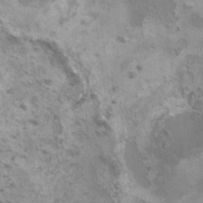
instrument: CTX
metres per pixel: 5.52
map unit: HNhu
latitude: 3.4993
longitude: 5.1620
